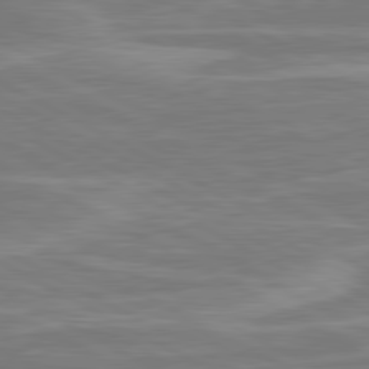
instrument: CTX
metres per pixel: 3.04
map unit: lApd
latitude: 80.6868
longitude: -173.8772
